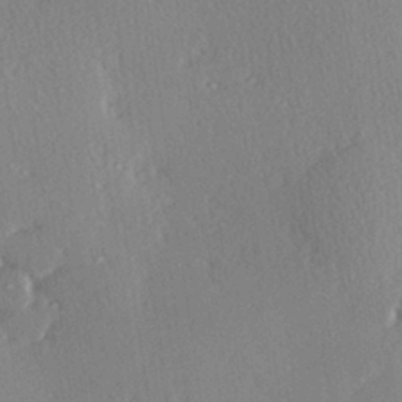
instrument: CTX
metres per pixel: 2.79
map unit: Hve
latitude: 26.8947
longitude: -93.3670
